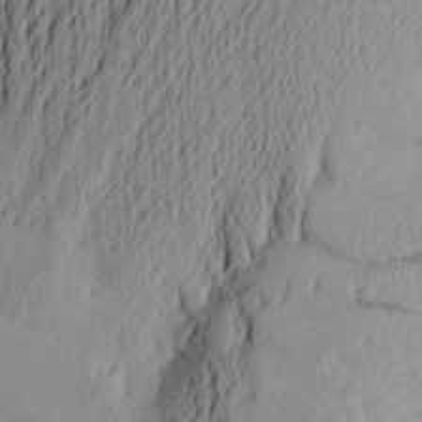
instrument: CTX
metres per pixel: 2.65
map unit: Aa
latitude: 24.4412
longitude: -149.5560
